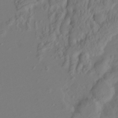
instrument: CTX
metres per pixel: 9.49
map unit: Hto
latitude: -7.7855
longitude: -40.1766
